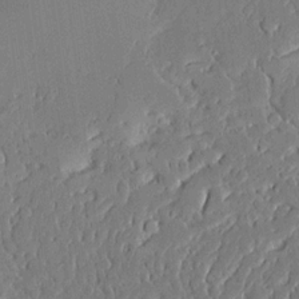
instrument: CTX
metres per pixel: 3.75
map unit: Ave
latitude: 15.5560
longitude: -140.1388
